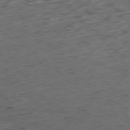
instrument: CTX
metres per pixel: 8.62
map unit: Ap
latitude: -79.1998
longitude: -58.8569
